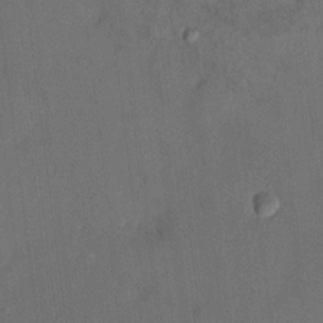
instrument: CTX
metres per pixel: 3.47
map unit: HNhu
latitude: 7.1214
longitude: 3.5021
